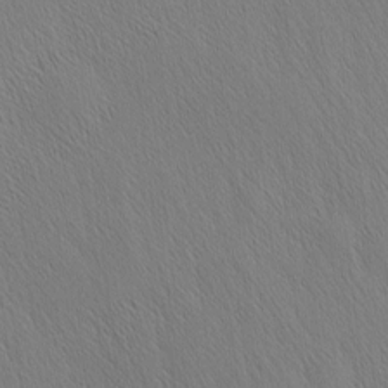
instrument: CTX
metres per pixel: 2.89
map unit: Nhu
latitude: -4.1605
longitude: -151.1025
